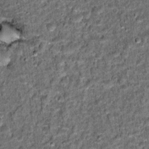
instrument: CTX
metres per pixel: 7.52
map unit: Hto
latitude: 15.4427
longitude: -35.7449
